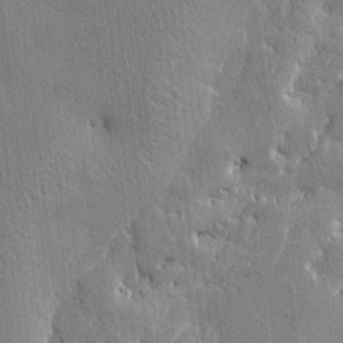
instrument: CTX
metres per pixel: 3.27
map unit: Htu
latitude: -7.5777
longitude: 176.1795
